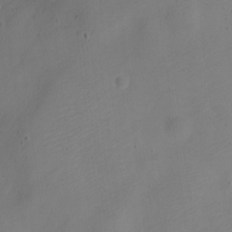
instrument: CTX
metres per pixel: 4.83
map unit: Nve
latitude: -22.7463
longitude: 106.2929
